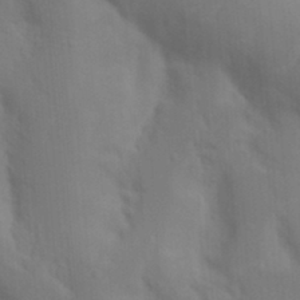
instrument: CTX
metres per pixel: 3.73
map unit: Nhu
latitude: 19.0269
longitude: -73.2348
